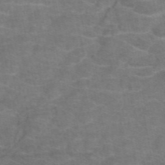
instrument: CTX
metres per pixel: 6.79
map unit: eAb
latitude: 46.0822
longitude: 101.8989
